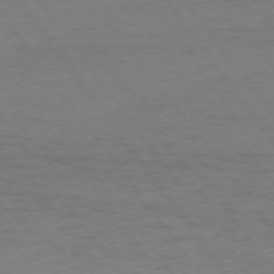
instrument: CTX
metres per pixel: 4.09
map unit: Ap
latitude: -74.4440
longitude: -79.4238
